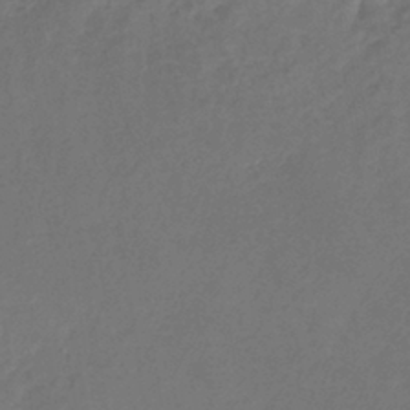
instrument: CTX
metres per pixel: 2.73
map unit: lHb
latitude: -39.8989
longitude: 74.8975
